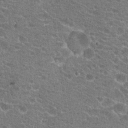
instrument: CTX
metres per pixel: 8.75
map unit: Hto
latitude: 19.8394
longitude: -33.8205
